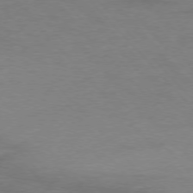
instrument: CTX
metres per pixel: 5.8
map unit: Ap
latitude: -76.7085
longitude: -70.0822
